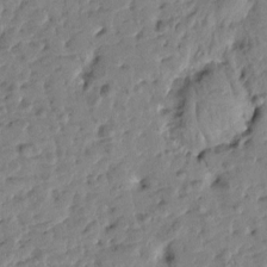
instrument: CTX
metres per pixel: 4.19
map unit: Htu
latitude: 1.1592
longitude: 179.8611
